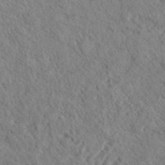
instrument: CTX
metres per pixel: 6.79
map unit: eHh
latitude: 36.8002
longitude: -137.7072
